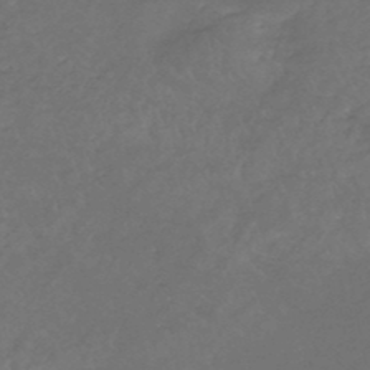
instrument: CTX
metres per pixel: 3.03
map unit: HNhu
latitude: -48.3307
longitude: 28.4440
